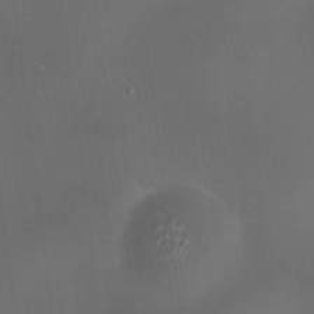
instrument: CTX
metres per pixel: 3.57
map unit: HNhu
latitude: 10.1767
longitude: 9.8422
